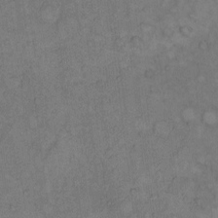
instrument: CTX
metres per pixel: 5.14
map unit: Hto
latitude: 8.3278
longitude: -59.4615
